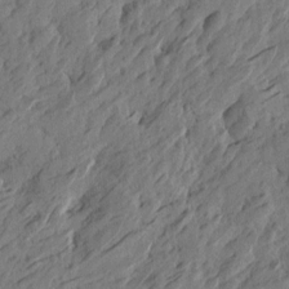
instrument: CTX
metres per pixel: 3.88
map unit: Htu
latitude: -5.2187
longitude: -179.1026
